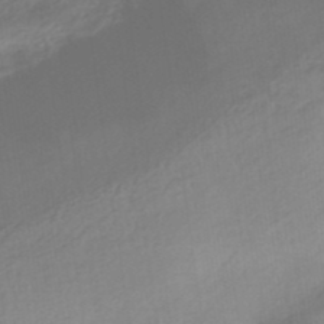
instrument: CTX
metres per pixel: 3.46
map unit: HNhu
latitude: -40.8219
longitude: 92.8408
